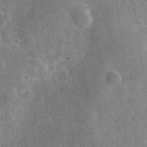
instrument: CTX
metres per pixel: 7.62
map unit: Nve
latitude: -24.7841
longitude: 105.4076
